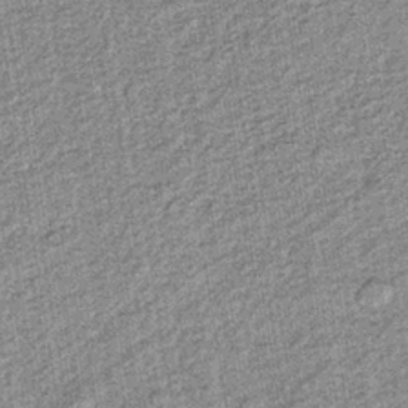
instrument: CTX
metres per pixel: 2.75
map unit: lHb
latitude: -37.6344
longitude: 64.1984
